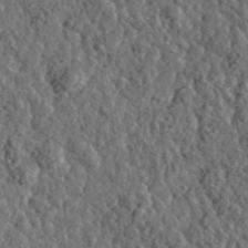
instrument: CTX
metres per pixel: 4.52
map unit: eHh
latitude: 35.9906
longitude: -79.8773
